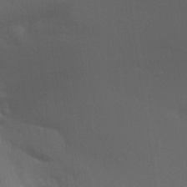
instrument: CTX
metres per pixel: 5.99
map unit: Aa
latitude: 28.8569
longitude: -136.7435
